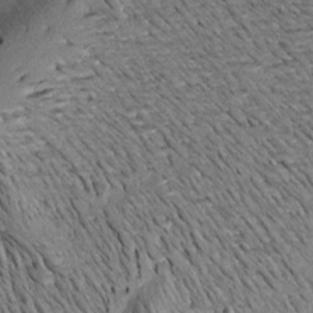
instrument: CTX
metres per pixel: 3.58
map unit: Aa
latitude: 18.4790
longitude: -145.3670
